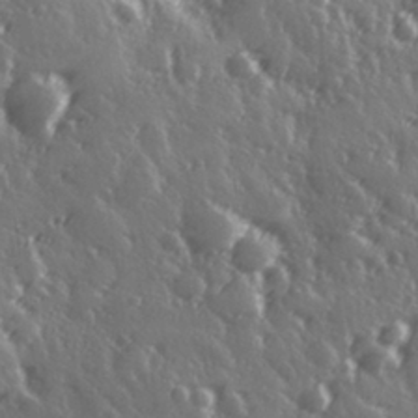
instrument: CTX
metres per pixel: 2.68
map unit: Hve
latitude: 27.7639
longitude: 147.0675
